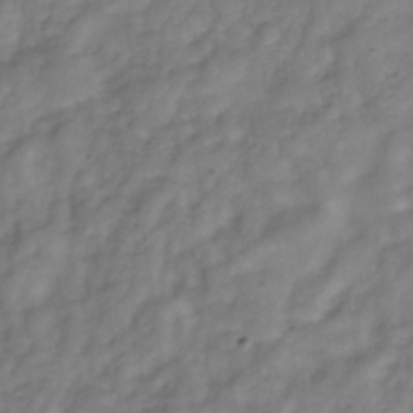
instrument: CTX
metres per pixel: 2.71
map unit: Hve
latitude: -32.4818
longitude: 92.6518
